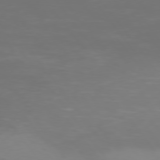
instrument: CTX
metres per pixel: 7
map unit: Hpe
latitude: 74.4601
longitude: -125.1970
